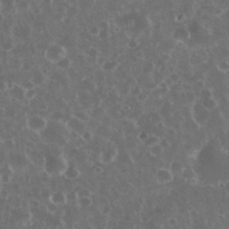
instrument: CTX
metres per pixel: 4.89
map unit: eHh
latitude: 34.4412
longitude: -61.4804
